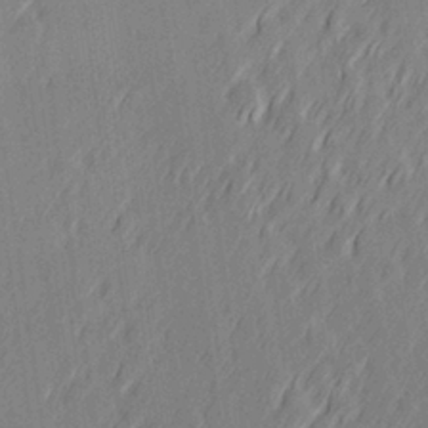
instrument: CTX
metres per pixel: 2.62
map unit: Hve
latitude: 26.5735
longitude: 145.2754
